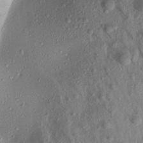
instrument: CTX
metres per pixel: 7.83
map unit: Aa
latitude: 17.8961
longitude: -146.6869
